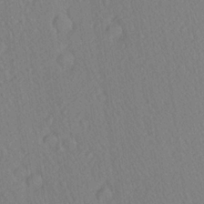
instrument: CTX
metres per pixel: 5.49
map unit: Ave
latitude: 20.8947
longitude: -139.0080
